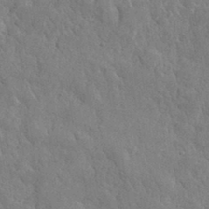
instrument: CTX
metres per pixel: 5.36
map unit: lHvf
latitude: 35.8394
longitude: -86.9514
